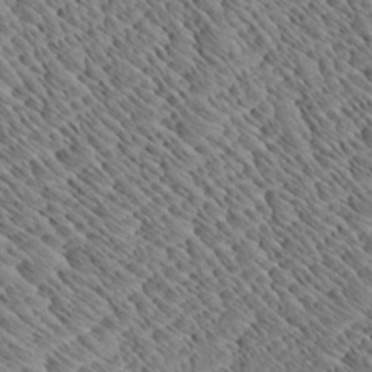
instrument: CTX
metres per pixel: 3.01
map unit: Aa
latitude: 8.5735
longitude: -134.4412
